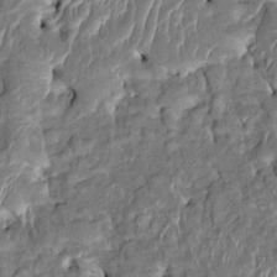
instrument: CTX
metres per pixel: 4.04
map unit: HNhu
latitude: 3.8772
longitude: -7.5371
